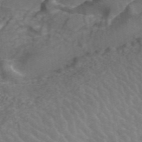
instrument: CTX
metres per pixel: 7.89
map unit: ANa
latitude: 43.7639
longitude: 26.2172
